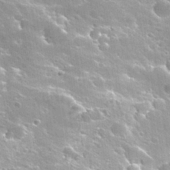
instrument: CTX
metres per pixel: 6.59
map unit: Hto
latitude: 28.2711
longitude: -40.5734
